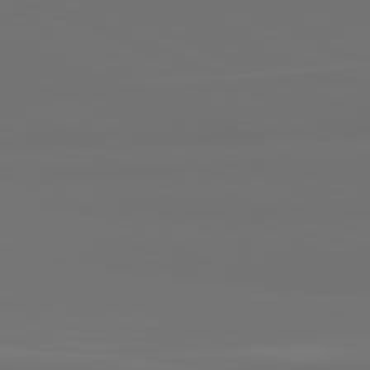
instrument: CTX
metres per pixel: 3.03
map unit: lApd
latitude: 81.8394
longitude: 155.9367
